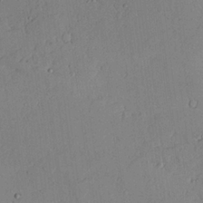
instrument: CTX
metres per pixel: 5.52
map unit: lAvf
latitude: 23.5938
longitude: -109.8961
